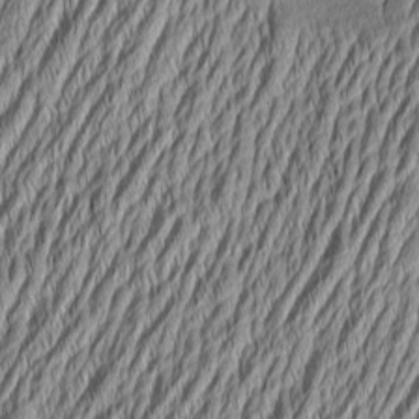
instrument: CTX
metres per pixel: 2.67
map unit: Aa
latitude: 6.5546
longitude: -129.3293
